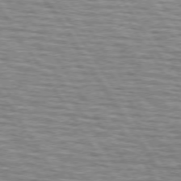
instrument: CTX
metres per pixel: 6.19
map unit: lApd
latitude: 73.6883
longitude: -72.7813
